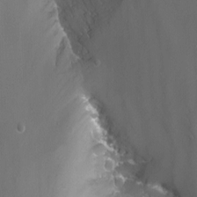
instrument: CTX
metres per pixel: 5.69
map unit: Nhu
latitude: -13.3321
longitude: -64.3657
